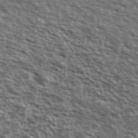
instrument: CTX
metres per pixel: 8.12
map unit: Ave
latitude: 39.8961
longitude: -108.3089
